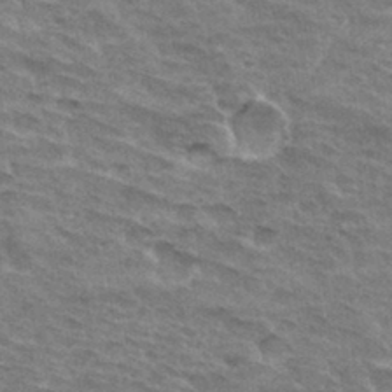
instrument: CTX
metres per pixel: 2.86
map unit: Hto
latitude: 33.0081
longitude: -45.3292
